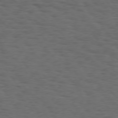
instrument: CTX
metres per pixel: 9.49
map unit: Hpe
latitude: 74.9892
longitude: -133.1970
